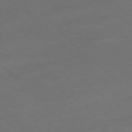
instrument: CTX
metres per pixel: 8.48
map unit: Ap
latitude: -77.3321
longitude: -64.8191
